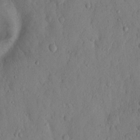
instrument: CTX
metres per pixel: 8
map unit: Hto
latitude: 12.4979
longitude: -56.1388
